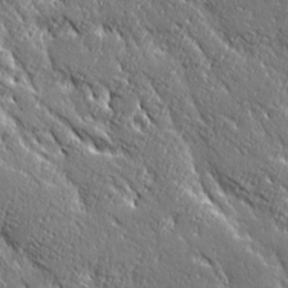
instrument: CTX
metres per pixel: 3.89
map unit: Ave
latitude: 20.4790
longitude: -135.9906
